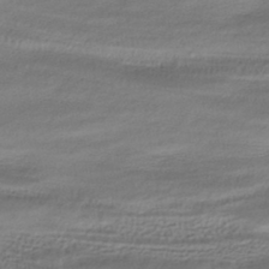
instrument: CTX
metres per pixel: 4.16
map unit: HNhu
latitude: -42.3495
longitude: 104.1039
